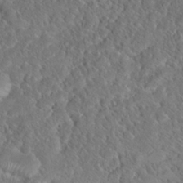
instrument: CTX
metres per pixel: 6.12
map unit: Hto
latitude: 18.7813
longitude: -38.2711
